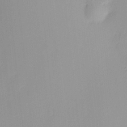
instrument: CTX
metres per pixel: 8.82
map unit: HNhu
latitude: 11.4238
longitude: 9.0297
